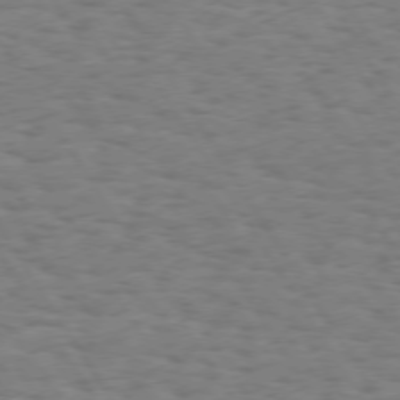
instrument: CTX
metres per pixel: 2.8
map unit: Hpe
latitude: 73.4616
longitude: -140.1011
